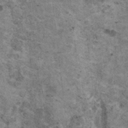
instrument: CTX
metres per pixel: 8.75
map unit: HNhu
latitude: 3.3104
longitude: 4.2739
